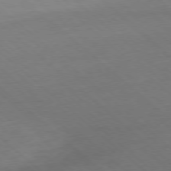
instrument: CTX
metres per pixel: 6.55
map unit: Hpe
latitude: -78.2172
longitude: 14.1417
